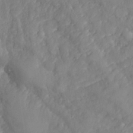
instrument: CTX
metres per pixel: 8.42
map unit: Nhe
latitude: -36.6518
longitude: 138.1984
